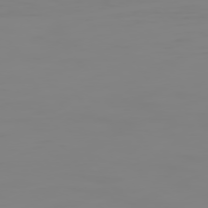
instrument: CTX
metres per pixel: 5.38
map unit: Hpe
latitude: 75.1970
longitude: -128.7435
